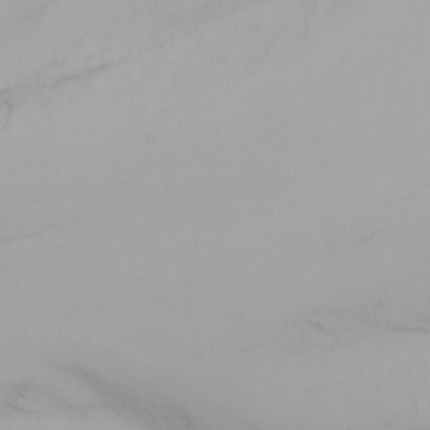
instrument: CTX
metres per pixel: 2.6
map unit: Nhu
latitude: -4.4818
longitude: -69.9717
